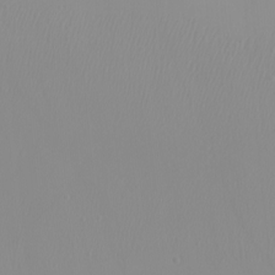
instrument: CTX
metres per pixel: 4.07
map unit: Nhu
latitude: -4.4440
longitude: -82.4978
